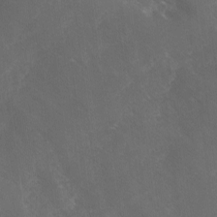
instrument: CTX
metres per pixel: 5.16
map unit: Ave
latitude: 0.8191
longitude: -111.4805
